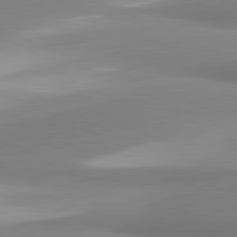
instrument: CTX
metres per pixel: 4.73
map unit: lApd
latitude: 81.3482
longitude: 166.5952
